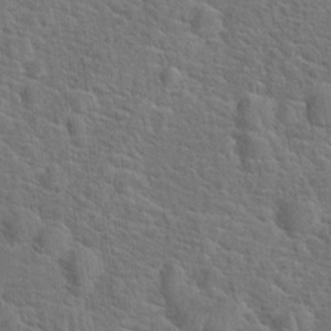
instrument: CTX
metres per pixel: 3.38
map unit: Hto
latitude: 18.5168
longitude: -43.2537
